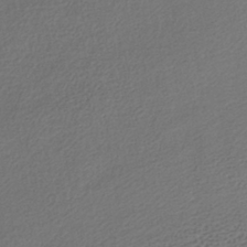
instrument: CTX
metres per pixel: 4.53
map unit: lHb
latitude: -38.7463
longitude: 70.9542
